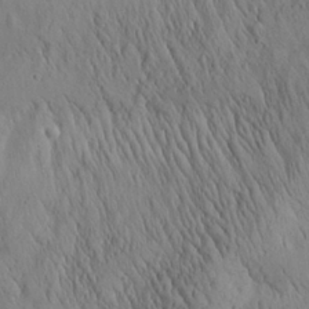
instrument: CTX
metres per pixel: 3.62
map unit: Aa
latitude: 26.4034
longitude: -142.0822
